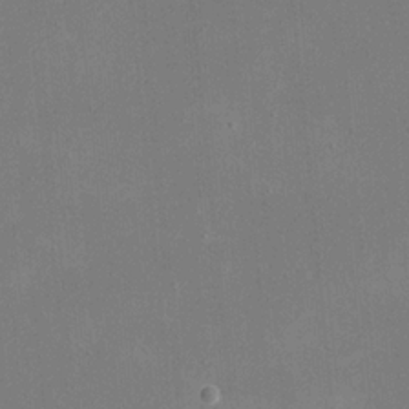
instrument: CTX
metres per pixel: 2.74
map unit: eHh
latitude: 20.4790
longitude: -68.0633
